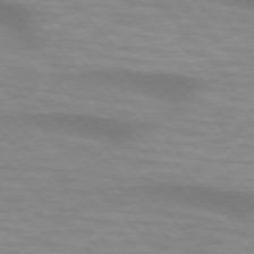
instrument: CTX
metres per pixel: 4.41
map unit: lApd
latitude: 74.5924
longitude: -61.2348
